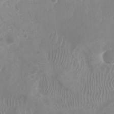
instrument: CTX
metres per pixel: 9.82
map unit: Nhu
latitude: -27.1620
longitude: -60.7435
